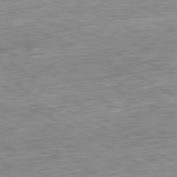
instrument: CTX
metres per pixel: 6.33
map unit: Ap
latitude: -81.1053
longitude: -70.9891
